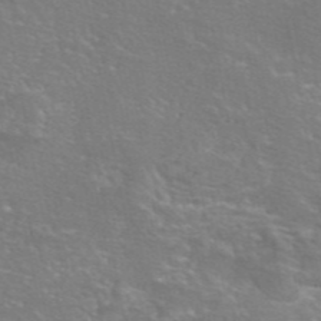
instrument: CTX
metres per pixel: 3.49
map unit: eAb
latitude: 45.9528
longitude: 106.0850
